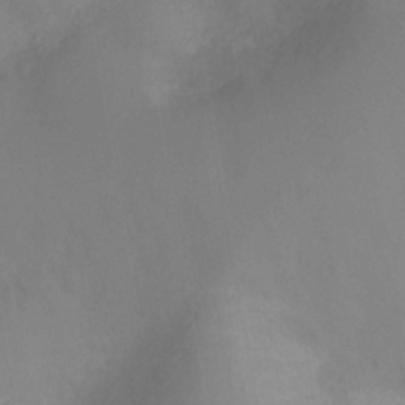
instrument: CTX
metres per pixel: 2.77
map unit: Ht
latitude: -11.4643
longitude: -27.3671
